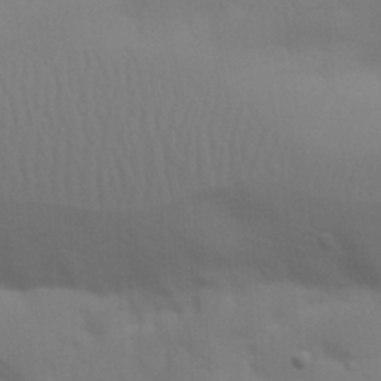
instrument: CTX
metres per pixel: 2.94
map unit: Nhu
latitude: 21.3482
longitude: -73.1404
